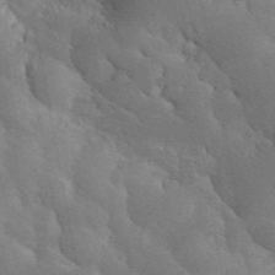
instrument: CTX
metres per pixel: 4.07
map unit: eHh
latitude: 36.1011
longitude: -66.9135
